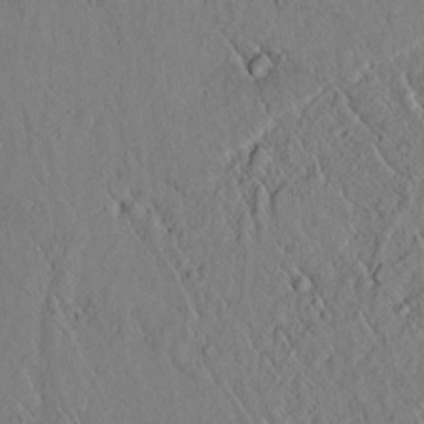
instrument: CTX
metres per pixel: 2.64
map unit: lAvf
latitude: 6.1578
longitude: 159.6532
